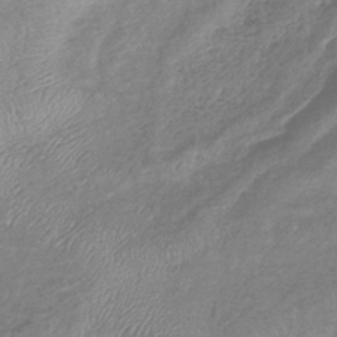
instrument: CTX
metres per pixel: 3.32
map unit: eHb
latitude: -38.5952
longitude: 78.7463
